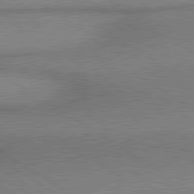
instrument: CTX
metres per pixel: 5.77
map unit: lApd
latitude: 80.1956
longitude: 165.0298
